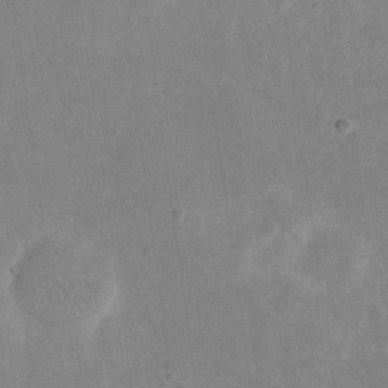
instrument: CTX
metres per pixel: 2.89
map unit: eHh
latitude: 19.2537
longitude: -71.2159
